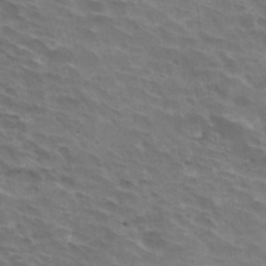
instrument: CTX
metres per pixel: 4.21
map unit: Hto
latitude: 33.3671
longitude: -42.7435
